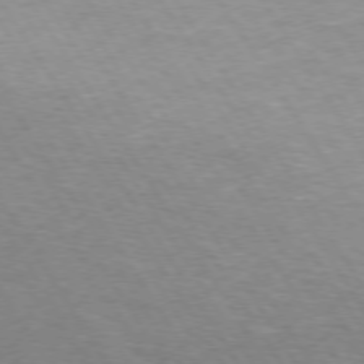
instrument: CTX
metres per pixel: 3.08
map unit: Hpe
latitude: 73.2348
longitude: -124.4601
